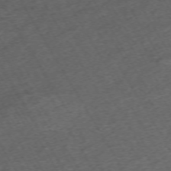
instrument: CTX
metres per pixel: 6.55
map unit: Hpe
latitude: -70.8408
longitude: 17.2376
